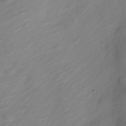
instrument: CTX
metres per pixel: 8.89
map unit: Nve
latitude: -20.2172
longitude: 106.8219
